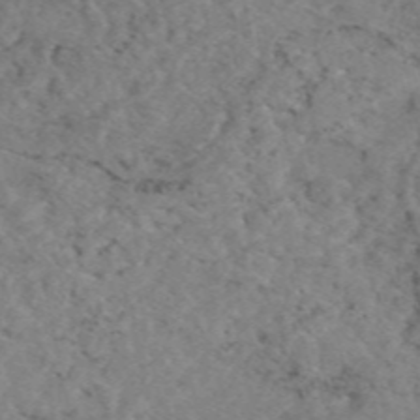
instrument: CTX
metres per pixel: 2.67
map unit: eAb
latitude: 48.8758
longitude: 108.2361
